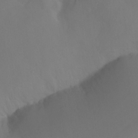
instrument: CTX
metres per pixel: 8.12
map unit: Aa
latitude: -13.3699
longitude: -67.8016
